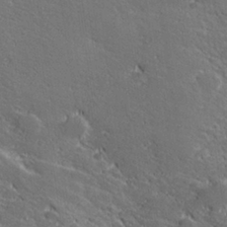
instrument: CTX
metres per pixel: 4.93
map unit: lHvf
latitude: 27.6505
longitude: 141.5588
